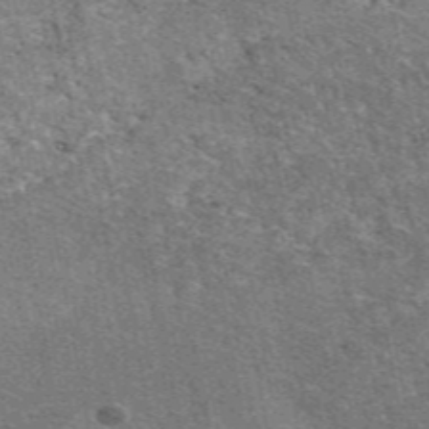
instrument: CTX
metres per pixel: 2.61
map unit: eAb
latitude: 48.4979
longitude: 114.8786
